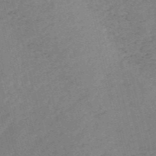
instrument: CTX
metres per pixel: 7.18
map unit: HNb
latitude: -54.1039
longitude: -46.8947
